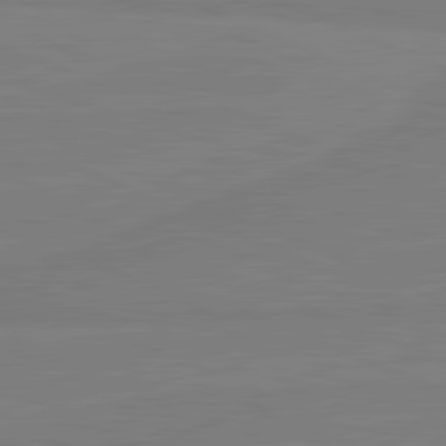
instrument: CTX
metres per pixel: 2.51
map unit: lApd
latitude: 81.5938
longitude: -179.2537
